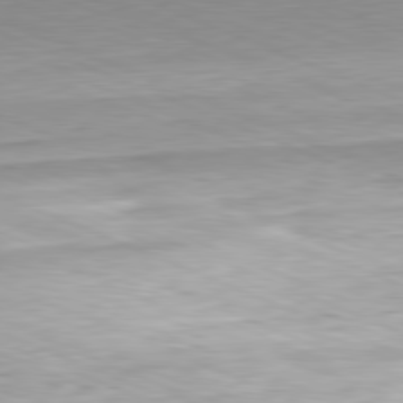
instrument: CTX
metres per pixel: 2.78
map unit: Hpe
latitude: -81.8234
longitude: 14.8408
